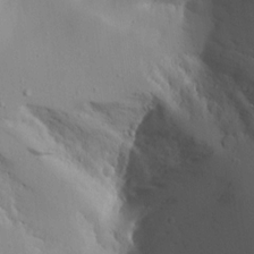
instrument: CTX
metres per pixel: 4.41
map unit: Aa
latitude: 15.3860
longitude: -142.9514
